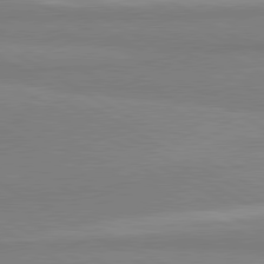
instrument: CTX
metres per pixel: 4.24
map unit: lApd
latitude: 80.5924
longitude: -178.9514
